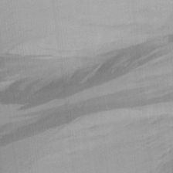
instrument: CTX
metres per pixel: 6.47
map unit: eHh
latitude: 3.4993
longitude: -79.1026
